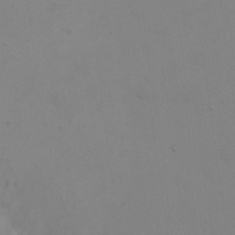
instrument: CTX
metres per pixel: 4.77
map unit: eHh
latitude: 23.6127
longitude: -65.8016
